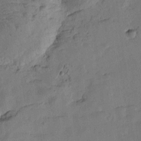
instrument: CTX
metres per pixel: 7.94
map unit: Htu
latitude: -2.2361
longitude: -176.0444
